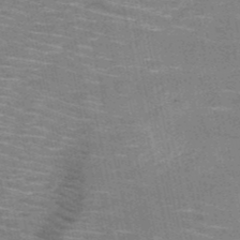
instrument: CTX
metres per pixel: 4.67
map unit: HNb
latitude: -51.1620
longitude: -44.0444
